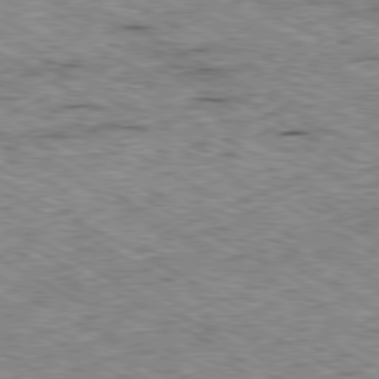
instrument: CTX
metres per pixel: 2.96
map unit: Ap
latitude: -80.5196
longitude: -50.2522
